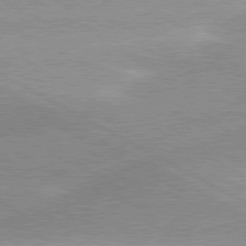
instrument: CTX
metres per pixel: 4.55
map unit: lApd
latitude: 80.2333
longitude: -135.1403
